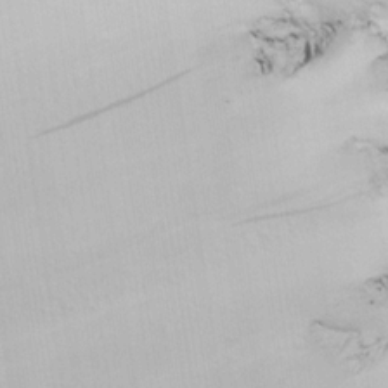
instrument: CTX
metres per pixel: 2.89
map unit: lHvf
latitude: 21.8773
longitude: 142.1227
